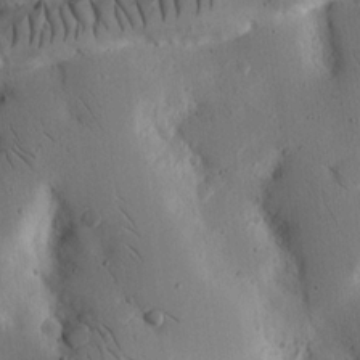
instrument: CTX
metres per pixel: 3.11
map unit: Nhu
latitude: 15.7072
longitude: -77.6316
